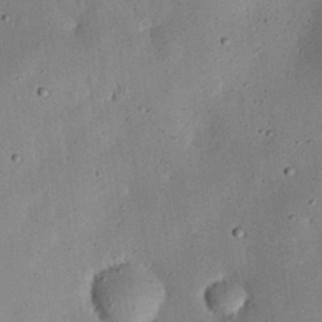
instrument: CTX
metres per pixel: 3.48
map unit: eHh
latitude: 24.2900
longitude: -71.2915
